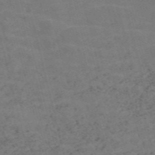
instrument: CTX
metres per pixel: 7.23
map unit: Nve
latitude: -58.2172
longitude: 54.8597
